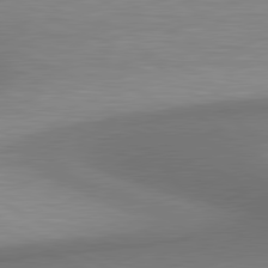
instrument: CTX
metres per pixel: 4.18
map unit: lApd
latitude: 81.1403
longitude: 139.5777
